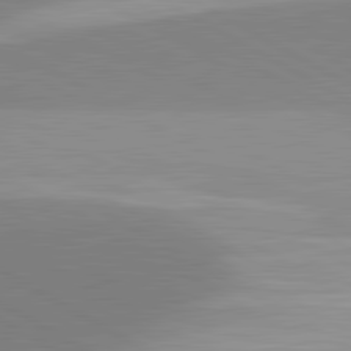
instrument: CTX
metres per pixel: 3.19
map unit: lApd
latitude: 81.7639
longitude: 135.8044
